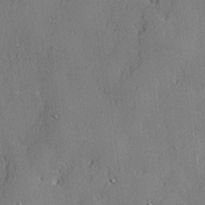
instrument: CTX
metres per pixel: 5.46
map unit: lHvf
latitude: 21.1026
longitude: 143.9178
